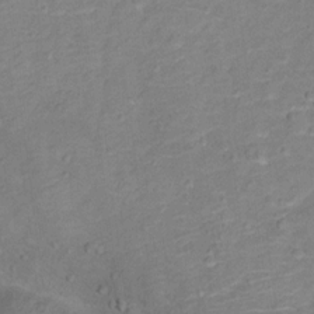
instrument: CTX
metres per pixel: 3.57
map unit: Ht
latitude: 12.3467
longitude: -38.9514
